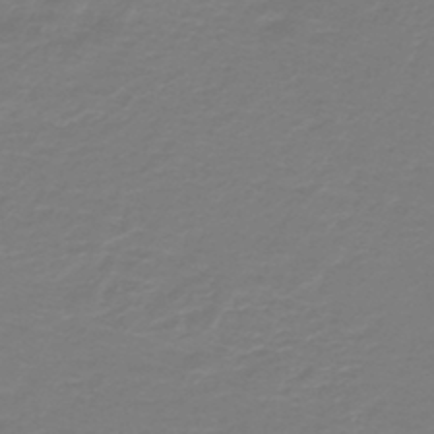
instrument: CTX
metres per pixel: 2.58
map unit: HNb
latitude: -46.1228
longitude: 53.7099
